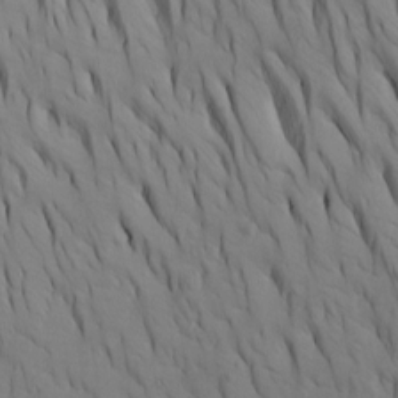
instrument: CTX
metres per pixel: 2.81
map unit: Htu
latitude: -7.5021
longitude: -66.1199
